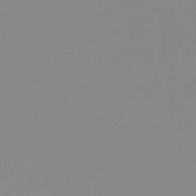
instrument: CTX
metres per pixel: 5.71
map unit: lHb
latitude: -44.0850
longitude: 68.3306
